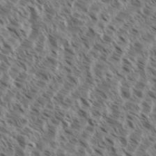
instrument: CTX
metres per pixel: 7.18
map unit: eHh
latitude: 35.4237
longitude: -138.7624
